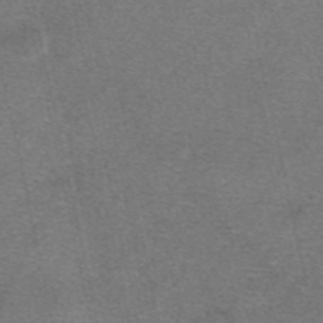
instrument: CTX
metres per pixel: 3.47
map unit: eAb
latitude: 47.8017
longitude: 104.7652
